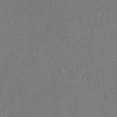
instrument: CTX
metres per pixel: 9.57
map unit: eHh
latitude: 5.6505
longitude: -69.4427
